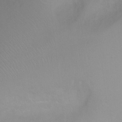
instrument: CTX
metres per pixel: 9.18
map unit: Ht
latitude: -0.0472
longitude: -18.2522
